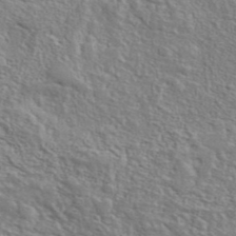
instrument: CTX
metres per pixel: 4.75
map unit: ANa
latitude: 40.3278
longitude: 29.7667
